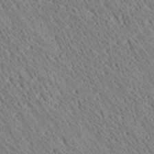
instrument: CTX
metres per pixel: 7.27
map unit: Ave
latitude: 21.2537
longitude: -139.9150
